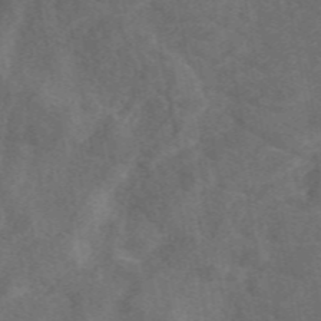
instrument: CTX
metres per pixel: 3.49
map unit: eAb
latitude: 49.6127
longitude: 118.9920
